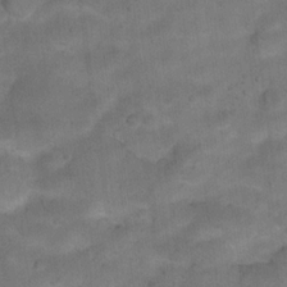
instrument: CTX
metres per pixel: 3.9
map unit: Hto
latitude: 17.1025
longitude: -38.8380
